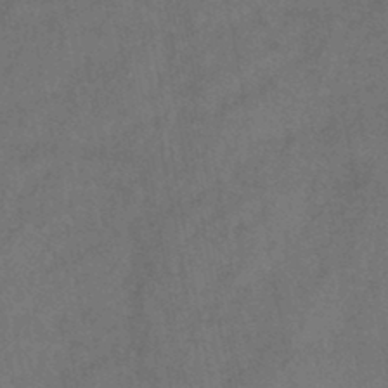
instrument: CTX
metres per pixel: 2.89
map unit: HNb
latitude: -45.1431
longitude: -37.5182
